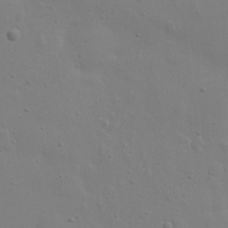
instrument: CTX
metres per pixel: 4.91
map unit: eHh
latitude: 24.1577
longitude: -69.6883
